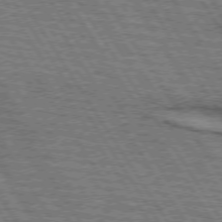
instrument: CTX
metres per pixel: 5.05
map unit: lApd
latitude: 73.8962
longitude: -77.8016
